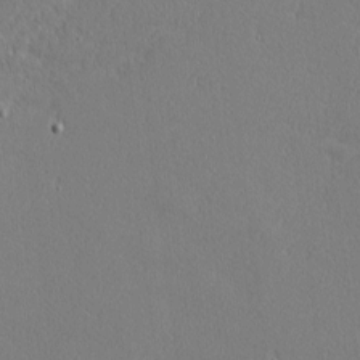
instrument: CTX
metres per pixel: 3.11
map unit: Nhu
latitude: 0.8758
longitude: -78.4223
